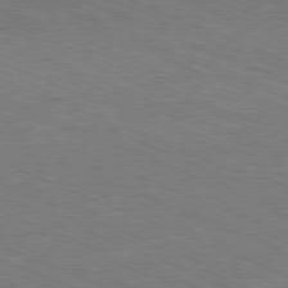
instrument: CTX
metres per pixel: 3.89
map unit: Ap
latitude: -81.1620
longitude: -75.3860
